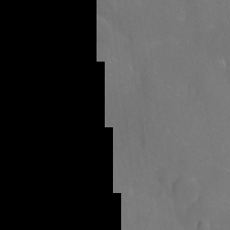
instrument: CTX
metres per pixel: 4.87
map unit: Nhu
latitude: -13.5210
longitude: -24.8002
